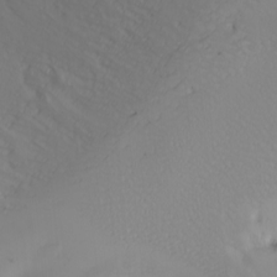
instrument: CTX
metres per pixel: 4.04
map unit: Nhu
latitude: -4.2172
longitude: -84.7624
